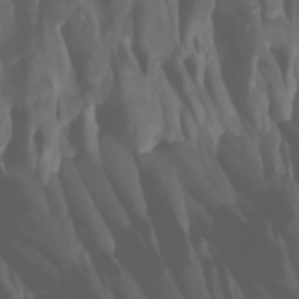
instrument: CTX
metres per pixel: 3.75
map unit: Htu
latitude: -1.1620
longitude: -76.0822
